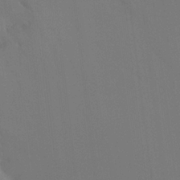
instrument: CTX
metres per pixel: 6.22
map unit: Ht
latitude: -8.5574
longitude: -31.1215
